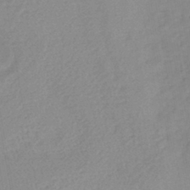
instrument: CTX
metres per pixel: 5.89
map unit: lHb
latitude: -42.7085
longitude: 75.4077
